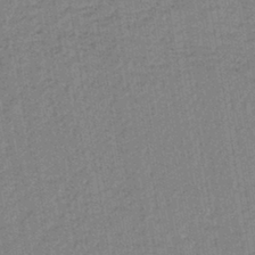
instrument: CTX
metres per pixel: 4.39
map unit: lHb
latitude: -42.2550
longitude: 62.7085
